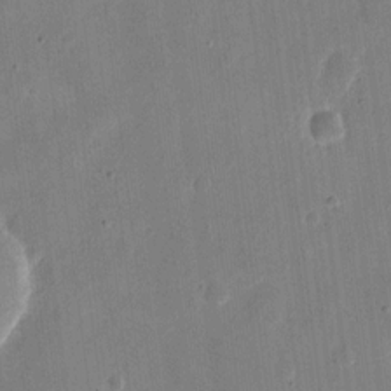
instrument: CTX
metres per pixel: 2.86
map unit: eHh
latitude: 10.7057
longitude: -68.9325
